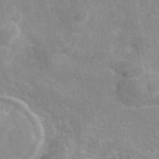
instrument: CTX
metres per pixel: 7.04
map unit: eAb
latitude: 45.6883
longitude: 115.9367
